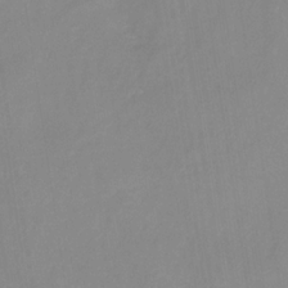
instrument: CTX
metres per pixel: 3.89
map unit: HNb
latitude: -31.8800
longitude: 58.0660
